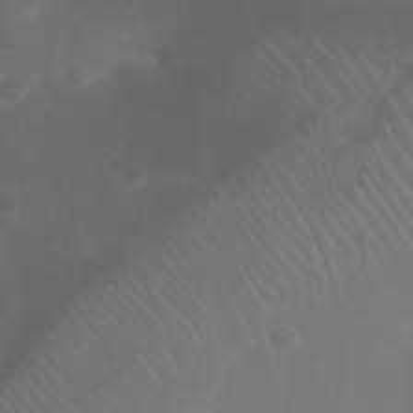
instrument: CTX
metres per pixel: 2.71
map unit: Nhu
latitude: 27.5182
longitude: -65.0080
